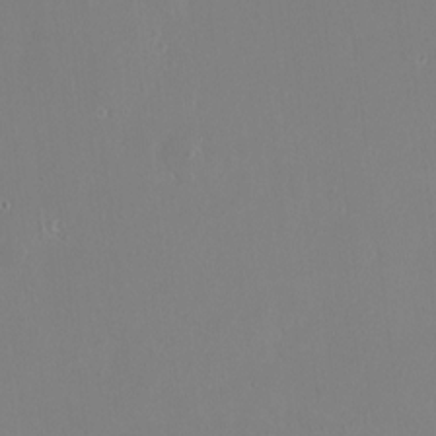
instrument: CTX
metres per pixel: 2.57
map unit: HNhu
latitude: 7.9528
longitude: 10.8597
